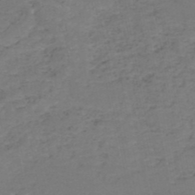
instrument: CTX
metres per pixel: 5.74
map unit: HNb
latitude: -50.1795
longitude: -53.6883
